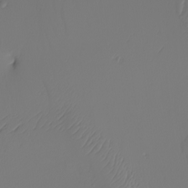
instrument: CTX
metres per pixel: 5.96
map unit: Nhu
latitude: -5.6344
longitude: -96.1578
